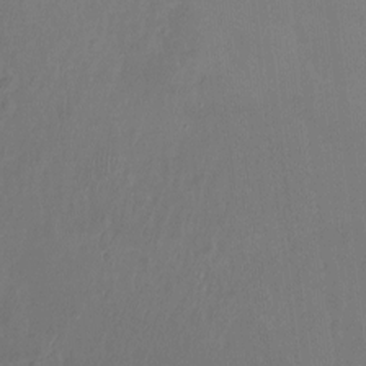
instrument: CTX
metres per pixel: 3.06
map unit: Hto
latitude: -12.2362
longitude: -39.5371
